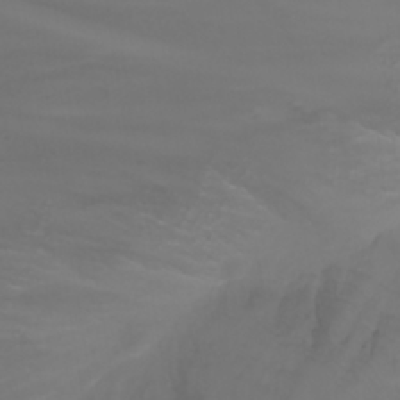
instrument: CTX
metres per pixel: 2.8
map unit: Nhu
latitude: -5.6533
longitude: -88.6680
